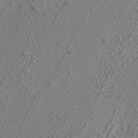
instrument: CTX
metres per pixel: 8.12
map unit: ANa
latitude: 38.8002
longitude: 29.1809
